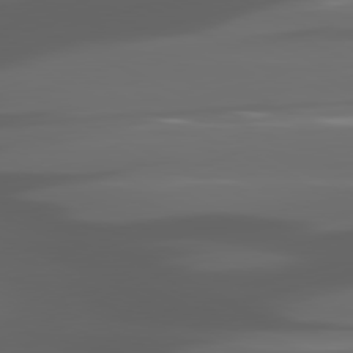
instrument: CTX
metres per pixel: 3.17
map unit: lApd
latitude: 80.6679
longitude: -141.4426
